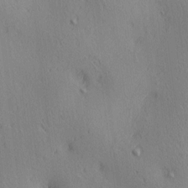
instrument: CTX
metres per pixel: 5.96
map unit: lAa
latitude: 4.4223
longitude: -117.0081
